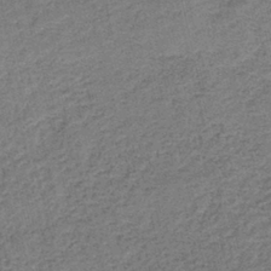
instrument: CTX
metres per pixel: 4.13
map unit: HNb
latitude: -39.8423
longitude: 50.1417
